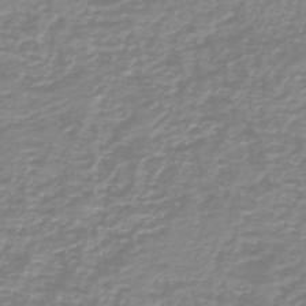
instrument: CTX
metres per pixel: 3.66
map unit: HNb
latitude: -44.7463
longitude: 50.0472
